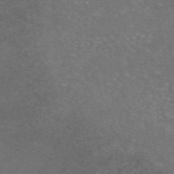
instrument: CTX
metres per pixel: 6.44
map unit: eAb
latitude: 46.7436
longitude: 106.0472
